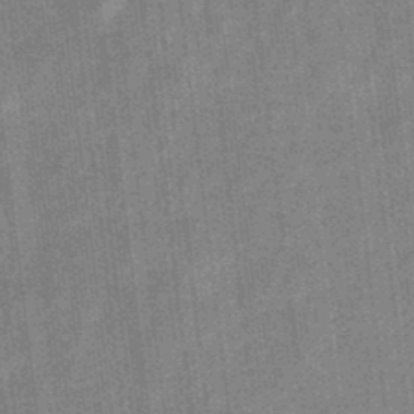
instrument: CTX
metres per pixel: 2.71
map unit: eHb
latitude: -31.2565
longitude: 74.0661
